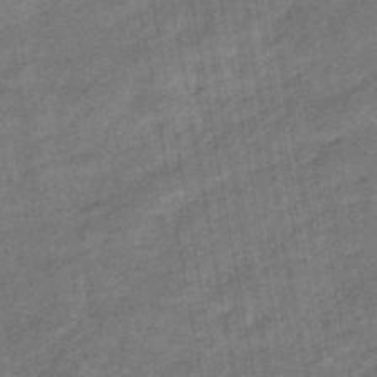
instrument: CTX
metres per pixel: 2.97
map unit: eHb
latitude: -45.4454
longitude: 88.5762
